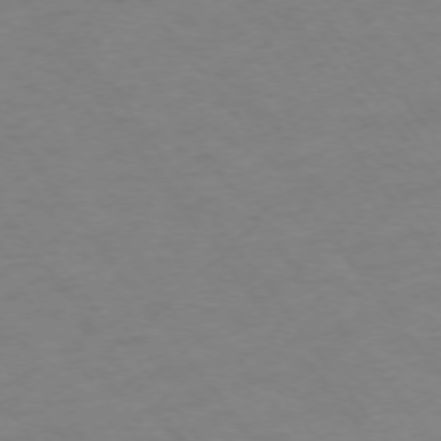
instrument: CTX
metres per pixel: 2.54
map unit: Ap
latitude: -74.9164
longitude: -67.4804
